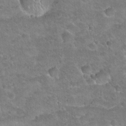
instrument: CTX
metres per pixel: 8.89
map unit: Hto
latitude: 21.1592
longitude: -49.3293
